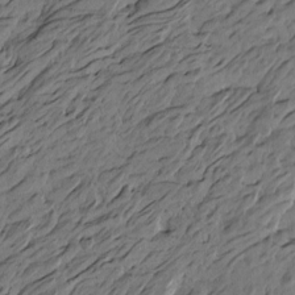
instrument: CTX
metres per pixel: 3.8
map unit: Htu
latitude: -6.0661
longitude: -179.2159
